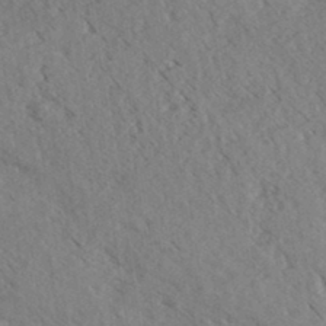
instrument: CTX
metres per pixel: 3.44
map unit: eHh
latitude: 35.2348
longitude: -140.0633
